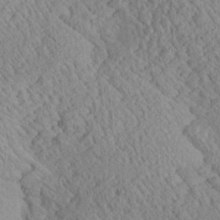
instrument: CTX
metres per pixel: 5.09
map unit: Aa
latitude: 24.9513
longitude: -134.0444
